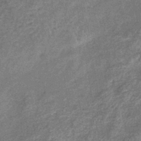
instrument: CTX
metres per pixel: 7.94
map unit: eHb
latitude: -39.8234
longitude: 76.2928
